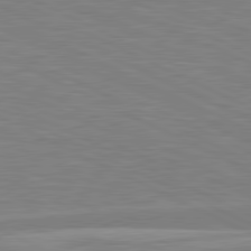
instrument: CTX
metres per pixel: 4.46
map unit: lApd
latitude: 81.1025
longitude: -169.9906
